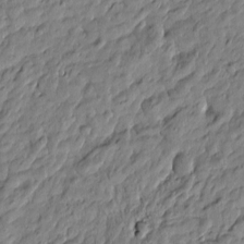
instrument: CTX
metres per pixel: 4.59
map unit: Htu
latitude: -5.4832
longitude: 177.6911
